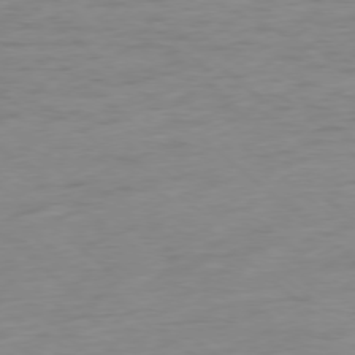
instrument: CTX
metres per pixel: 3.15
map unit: Ap
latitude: -78.2172
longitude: -63.1970
